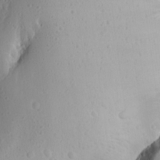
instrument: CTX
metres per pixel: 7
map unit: Aa
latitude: 14.4412
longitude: -140.5356
